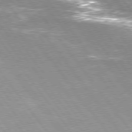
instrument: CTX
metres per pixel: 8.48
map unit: Hpe
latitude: 75.4238
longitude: -142.7813
